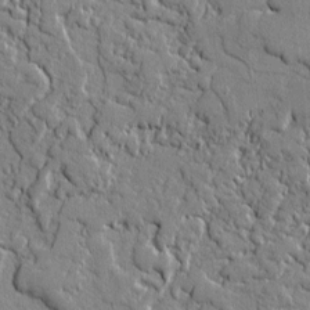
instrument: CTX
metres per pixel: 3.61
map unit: lAvf
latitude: -0.7653
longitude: -109.1403
